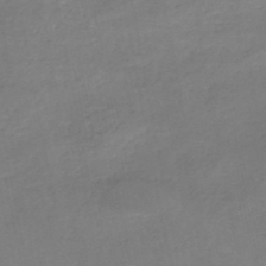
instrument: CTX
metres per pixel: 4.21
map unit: HNb
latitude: -50.6329
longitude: -50.2900
